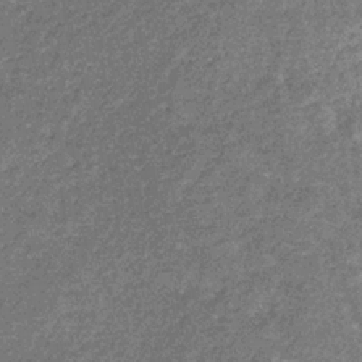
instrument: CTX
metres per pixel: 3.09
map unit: eHb
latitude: -32.0661
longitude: 71.1053
